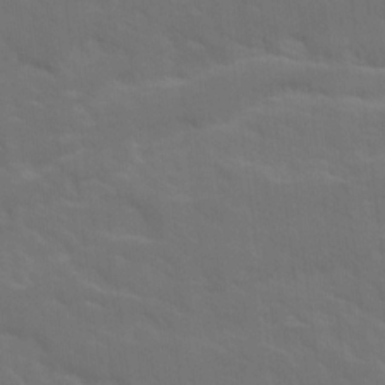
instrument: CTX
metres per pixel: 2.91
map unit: Ave
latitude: 17.8772
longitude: -130.3468
